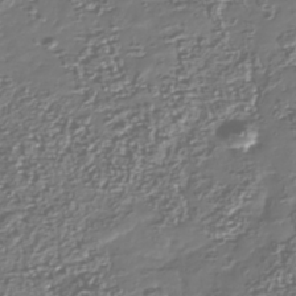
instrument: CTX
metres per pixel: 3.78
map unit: Nhu
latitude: -40.5385
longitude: -82.6301
